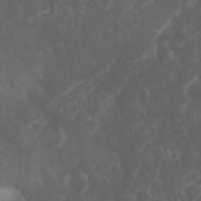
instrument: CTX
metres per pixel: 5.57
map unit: Nhu
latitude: 23.9150
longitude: -59.5371
